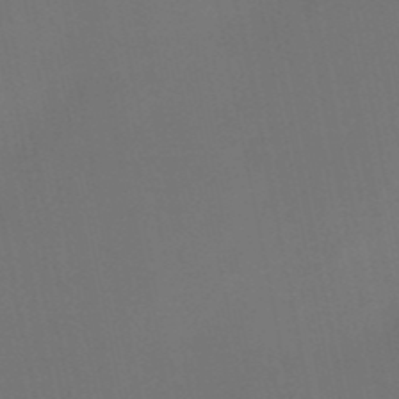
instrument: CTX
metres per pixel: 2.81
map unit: eHb
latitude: -50.6140
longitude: 69.0864
